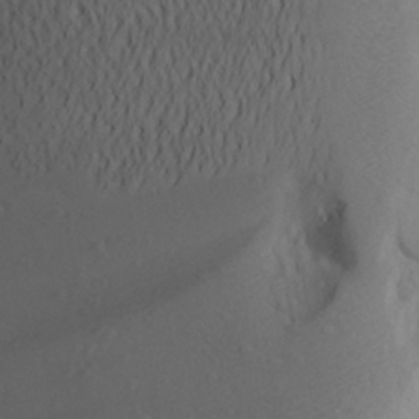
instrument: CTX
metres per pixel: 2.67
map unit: Aa
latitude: 25.8961
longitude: -147.5372
